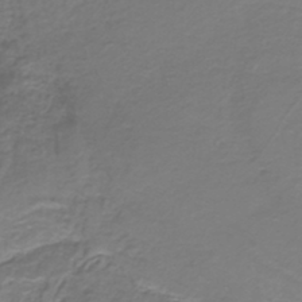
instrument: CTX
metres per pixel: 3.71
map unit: lHb
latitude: -39.2943
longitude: 53.3509
